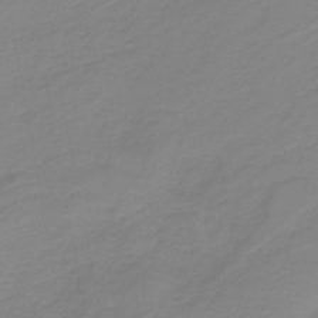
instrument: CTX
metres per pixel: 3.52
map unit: HNb
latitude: -37.2942
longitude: 54.1228
